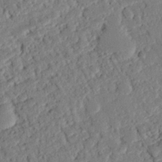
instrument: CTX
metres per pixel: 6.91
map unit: eHh
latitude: 26.0633
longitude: -80.9514
